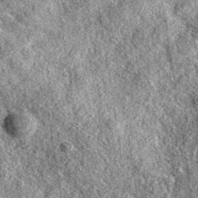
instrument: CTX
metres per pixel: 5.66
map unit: eAb
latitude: 36.9136
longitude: 111.0486
